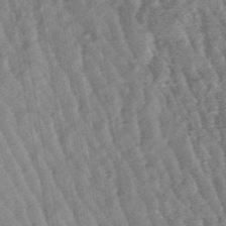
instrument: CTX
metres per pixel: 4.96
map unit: lHb
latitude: -48.2551
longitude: 79.5588
